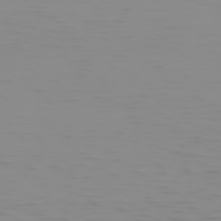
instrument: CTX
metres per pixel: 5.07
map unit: Hpe
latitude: 74.7057
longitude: -126.2901
